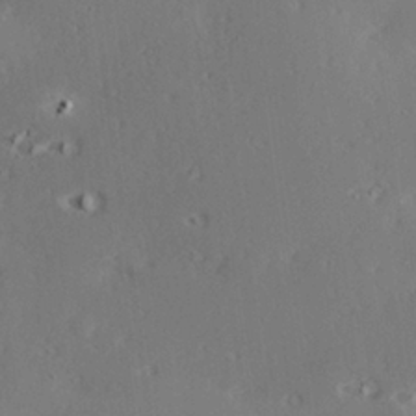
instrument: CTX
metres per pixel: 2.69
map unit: Hve
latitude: 26.4790
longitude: -94.4034
